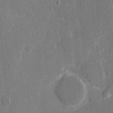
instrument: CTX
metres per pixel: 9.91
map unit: eHh
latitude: 8.1956
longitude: -67.9906
